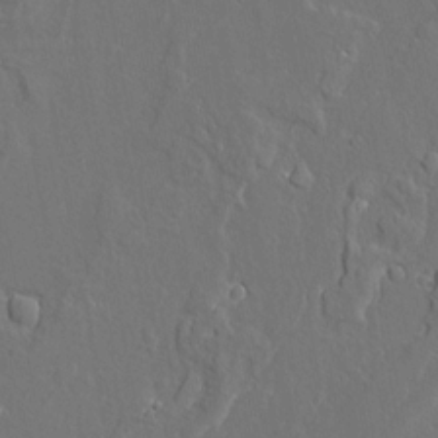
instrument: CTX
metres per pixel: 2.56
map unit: Aa
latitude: 9.2726
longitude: -132.3467
